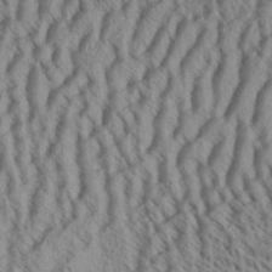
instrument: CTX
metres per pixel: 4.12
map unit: Aa
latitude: 32.9892
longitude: -137.1592
